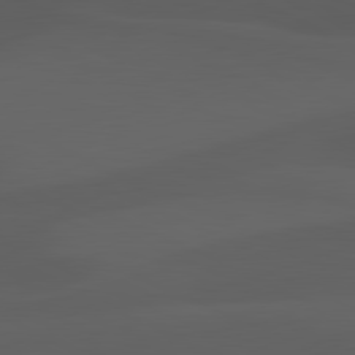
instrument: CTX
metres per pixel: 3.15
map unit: lApd
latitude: 81.4237
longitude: 123.3888
